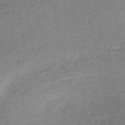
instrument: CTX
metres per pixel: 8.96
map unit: HNb
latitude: -54.7841
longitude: -42.8569
